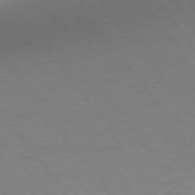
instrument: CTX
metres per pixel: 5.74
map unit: Ap
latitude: -75.5588
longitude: -64.9136
